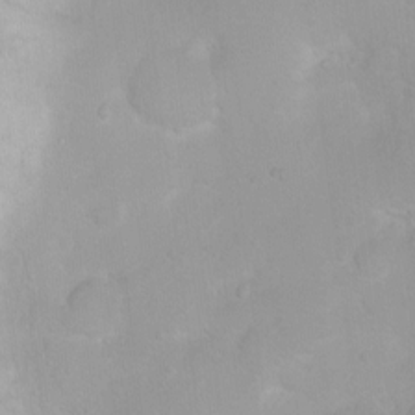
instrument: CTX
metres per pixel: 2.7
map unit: Nhu
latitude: 3.5938
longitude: -24.7435
